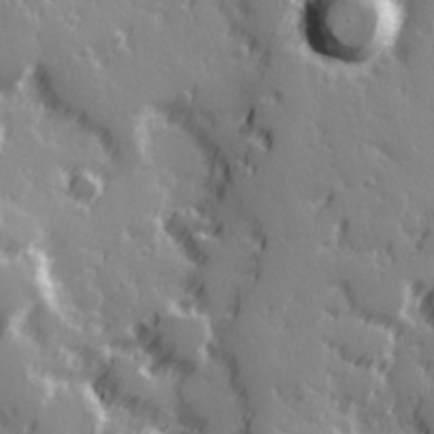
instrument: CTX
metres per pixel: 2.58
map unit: Hve
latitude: 25.8772
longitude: 146.5762
